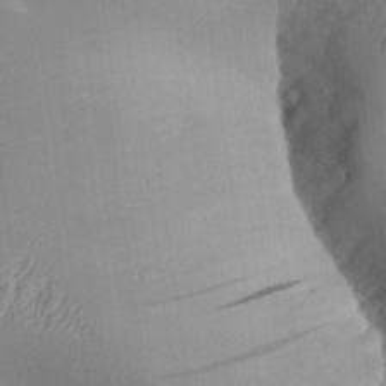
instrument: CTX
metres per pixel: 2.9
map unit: Aa
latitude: 27.7261
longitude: -132.6302
